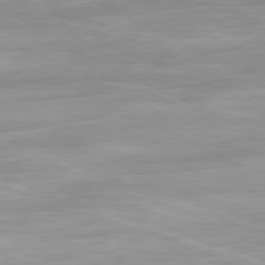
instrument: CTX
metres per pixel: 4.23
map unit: Ap
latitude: -81.2565
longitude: -94.8380
